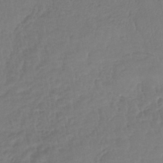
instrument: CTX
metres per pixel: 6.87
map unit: lHb
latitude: -42.1605
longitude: 66.1228
